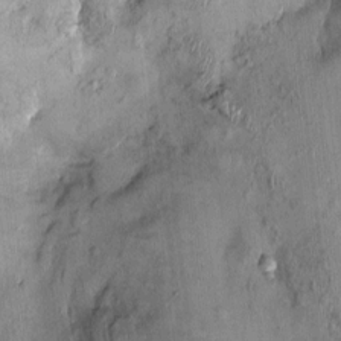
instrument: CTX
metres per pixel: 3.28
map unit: Nhu
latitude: -0.0094
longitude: -14.6113
